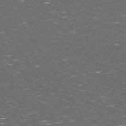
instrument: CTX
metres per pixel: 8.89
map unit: Hpe
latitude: 73.8395
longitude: -124.2711
